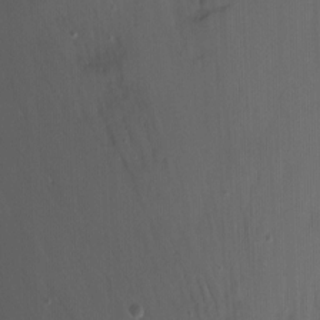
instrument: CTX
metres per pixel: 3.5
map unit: Nhu
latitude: -7.1242
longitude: -45.3104
